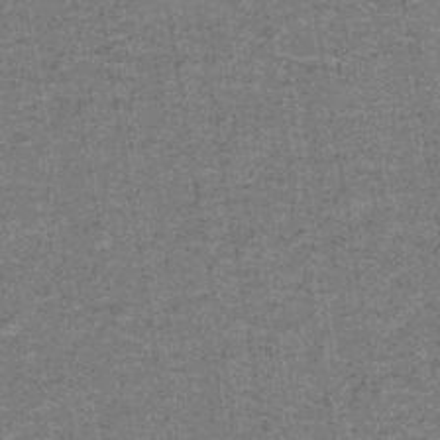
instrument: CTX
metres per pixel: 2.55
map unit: lHb
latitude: -42.6518
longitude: 55.3132
